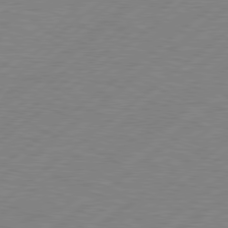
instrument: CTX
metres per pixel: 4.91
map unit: Hpe
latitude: 78.7813
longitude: -120.8569
